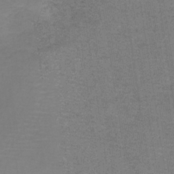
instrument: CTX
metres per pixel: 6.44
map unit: HNb
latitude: -35.5588
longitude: 53.9745
